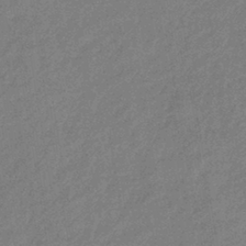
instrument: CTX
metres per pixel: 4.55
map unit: eHb
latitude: -41.7477
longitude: 83.8611
